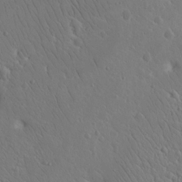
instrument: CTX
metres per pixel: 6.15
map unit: eHh
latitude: 16.7057
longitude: -73.4616
